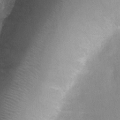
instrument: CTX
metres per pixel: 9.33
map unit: Ht
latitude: -3.6721
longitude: -19.7071
